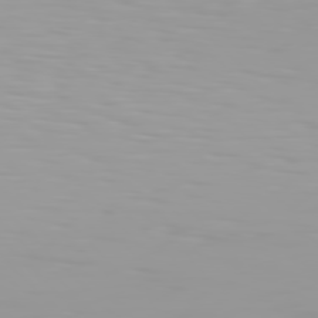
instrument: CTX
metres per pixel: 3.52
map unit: Hpe
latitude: 77.3292
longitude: -140.6112
